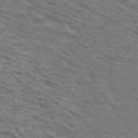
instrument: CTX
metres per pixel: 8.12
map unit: Hto
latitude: 30.7625
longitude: -44.9891
